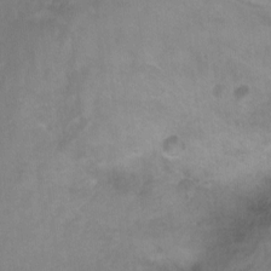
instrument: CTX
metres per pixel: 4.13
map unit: Hto
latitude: 4.3089
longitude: -32.6113
